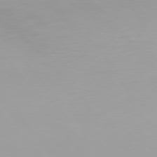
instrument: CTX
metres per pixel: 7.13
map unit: Hpe
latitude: 76.5545
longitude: -135.4426
